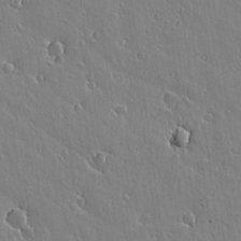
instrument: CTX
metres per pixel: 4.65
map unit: lAvf
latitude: 14.7625
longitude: -125.8583
